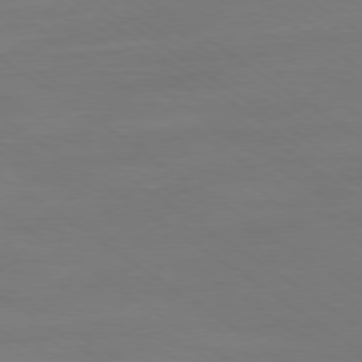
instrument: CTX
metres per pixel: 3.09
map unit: Ap
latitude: -79.5210
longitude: -55.2915
